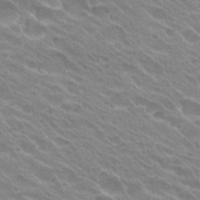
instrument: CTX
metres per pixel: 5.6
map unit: Hto
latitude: 26.1578
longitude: -36.2334
